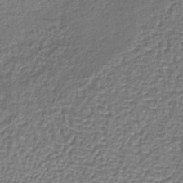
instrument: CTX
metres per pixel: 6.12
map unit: lHb
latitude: -36.4818
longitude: 58.8974
